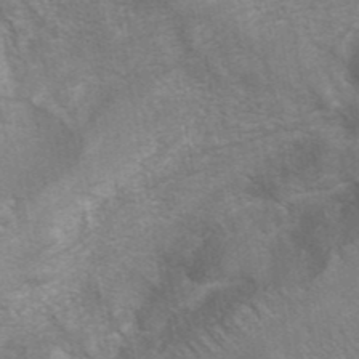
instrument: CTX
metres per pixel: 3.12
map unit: eAb
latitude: 42.4223
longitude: 106.3873
